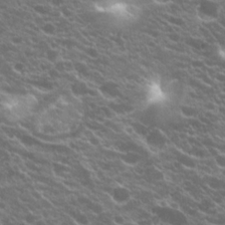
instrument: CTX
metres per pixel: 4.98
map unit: Hto
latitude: 20.3845
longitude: -35.2348
